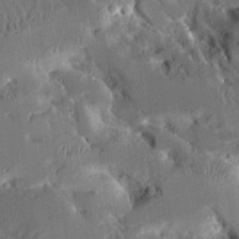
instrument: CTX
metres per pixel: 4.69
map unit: Aa
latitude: 10.3278
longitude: -125.9906
